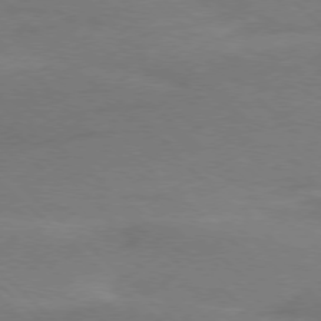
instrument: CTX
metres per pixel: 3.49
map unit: Ap
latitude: -78.0661
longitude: -68.8380
